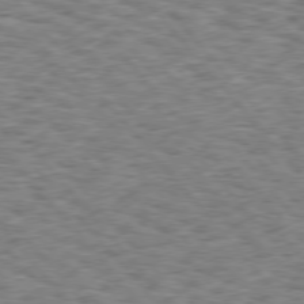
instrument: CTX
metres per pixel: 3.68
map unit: Hpe
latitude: 75.7828
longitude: -135.5938
